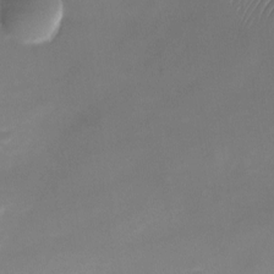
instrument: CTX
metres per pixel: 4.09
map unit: Nhu
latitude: -23.7478
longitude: -70.3467
